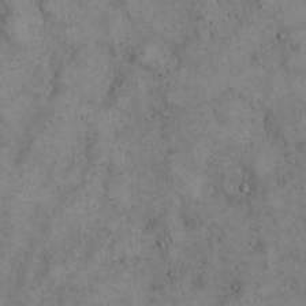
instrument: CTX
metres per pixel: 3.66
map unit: eHh
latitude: 20.8002
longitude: -61.3859
